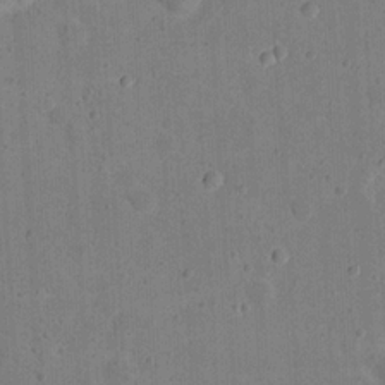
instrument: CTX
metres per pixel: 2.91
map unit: eHh
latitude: 20.6869
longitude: -62.9136
